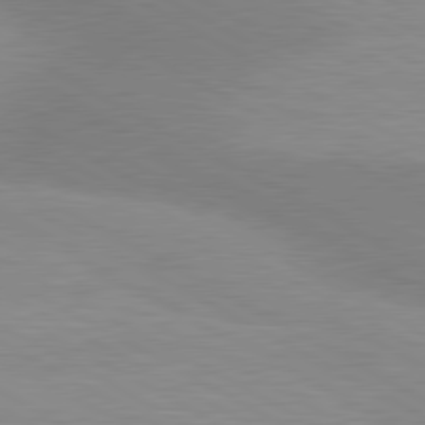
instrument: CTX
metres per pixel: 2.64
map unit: lApd
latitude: 80.6490
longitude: 125.1998
